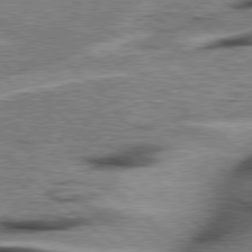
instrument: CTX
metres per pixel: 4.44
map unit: Hpe
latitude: 78.2334
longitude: -156.5734
